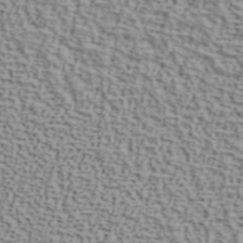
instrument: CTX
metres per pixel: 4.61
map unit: ANa
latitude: 40.7624
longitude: 29.6722
